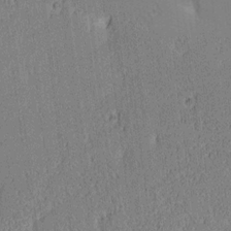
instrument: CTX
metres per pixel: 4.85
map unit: lAa
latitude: 13.0648
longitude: -107.5749
